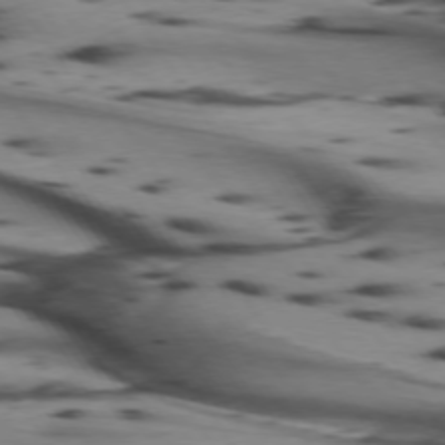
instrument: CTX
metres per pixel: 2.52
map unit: lApd
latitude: 74.6113
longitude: -64.1200
